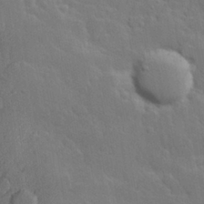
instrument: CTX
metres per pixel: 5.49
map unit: Hve
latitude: 24.7624
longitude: 150.2362
